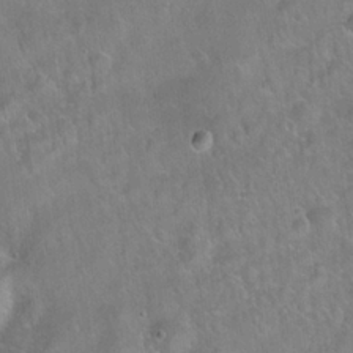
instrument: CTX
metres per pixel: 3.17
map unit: Hto
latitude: 22.2900
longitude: -52.1011
